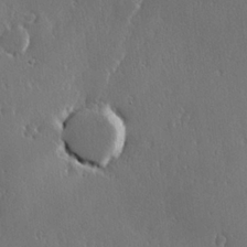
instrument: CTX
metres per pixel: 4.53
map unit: Hve
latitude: 23.0836
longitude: 146.2361
